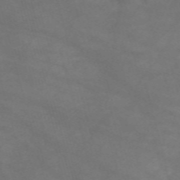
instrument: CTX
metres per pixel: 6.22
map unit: Nve
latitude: -59.5021
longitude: 59.9367
